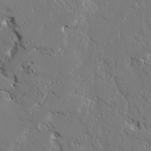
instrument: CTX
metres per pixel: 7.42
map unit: Ave
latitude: 23.0269
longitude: -129.5560
